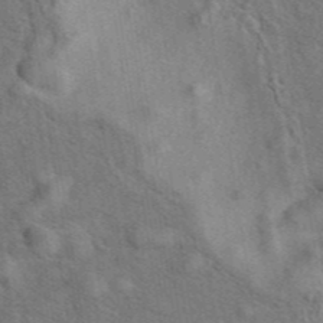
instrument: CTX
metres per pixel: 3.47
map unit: eAb
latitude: 43.1214
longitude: 110.5006
